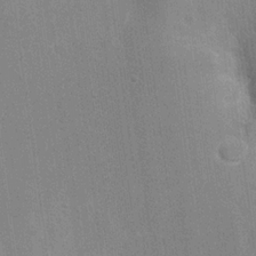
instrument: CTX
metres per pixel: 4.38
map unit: eHh
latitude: 18.9136
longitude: -68.3090
